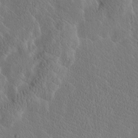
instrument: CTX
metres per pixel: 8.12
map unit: Htu
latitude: -2.5762
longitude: 168.0094
